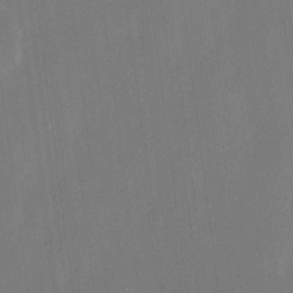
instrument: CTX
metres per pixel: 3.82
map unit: eHh
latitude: 10.8002
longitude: -68.1578
